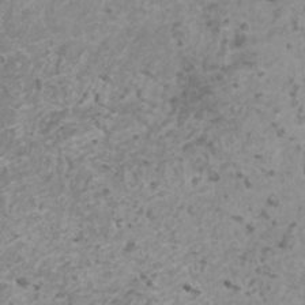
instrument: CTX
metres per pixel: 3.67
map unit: HNhu
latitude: -1.1243
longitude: 2.5006
